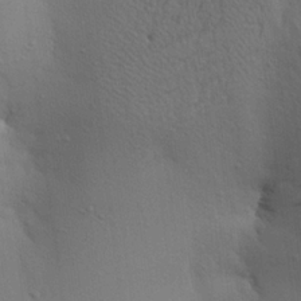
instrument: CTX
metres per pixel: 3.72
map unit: Aa
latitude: 22.4034
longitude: -148.3845
